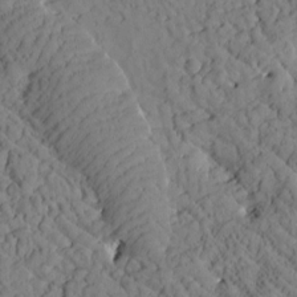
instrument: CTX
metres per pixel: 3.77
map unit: Htu
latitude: 0.8569
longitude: 176.3873
